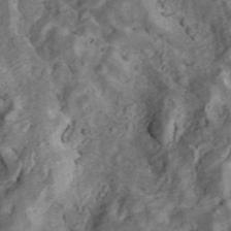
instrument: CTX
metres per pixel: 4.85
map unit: ANa
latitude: 42.4601
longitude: 16.6330
